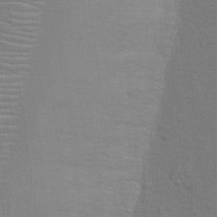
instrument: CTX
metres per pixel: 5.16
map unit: Hto
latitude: 17.5938
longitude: -41.3103
